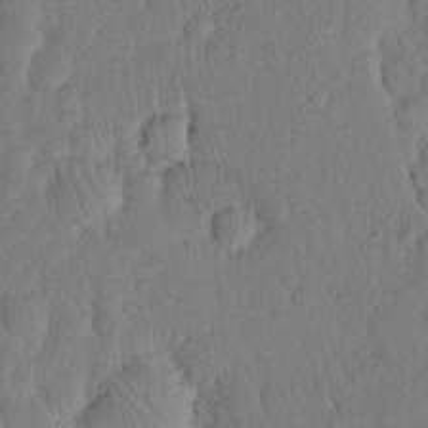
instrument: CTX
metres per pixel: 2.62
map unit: eHh
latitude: 19.0269
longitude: -62.7436
